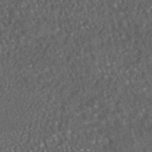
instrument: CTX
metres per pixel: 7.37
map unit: HNhu
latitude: -46.0283
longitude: 104.6707
